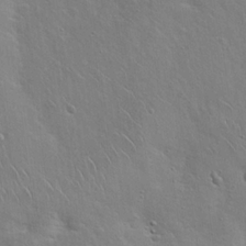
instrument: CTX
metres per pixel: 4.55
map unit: Hto
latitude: 20.0255
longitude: -49.6127
